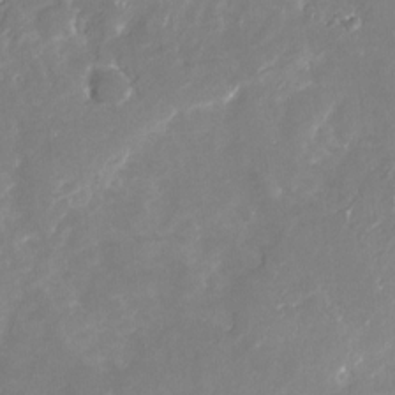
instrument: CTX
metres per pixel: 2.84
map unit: Nhu
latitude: -29.4832
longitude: -77.2726
